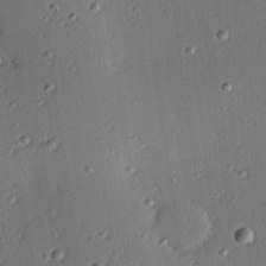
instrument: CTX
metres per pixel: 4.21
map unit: eHh
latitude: 23.2159
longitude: -90.9892
